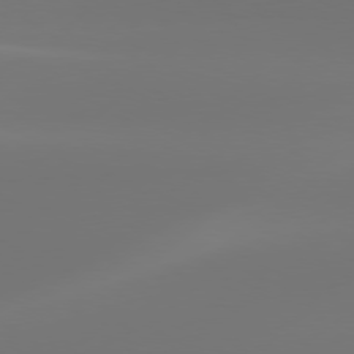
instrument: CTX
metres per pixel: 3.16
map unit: Hpe
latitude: 76.9324
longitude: -130.8569
